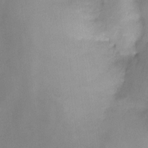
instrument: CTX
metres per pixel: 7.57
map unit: Nve
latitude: -24.3873
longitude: -109.6505
